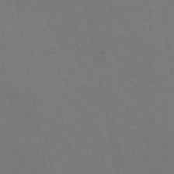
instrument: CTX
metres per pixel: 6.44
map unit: ANa
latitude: 47.9717
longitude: -76.4979
